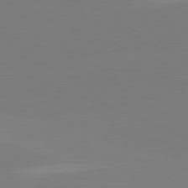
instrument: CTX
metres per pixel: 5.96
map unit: lApd
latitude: 81.8961
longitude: -158.8569
